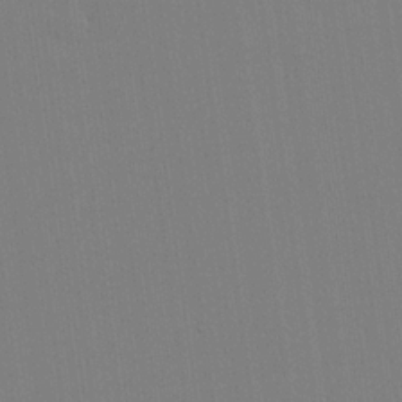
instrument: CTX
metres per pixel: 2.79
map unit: lHvf
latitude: 20.7058
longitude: 142.6896
